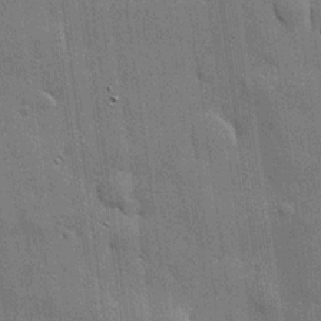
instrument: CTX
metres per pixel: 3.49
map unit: lHvf
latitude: 20.7058
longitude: 145.7289
